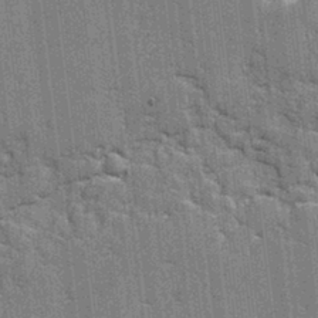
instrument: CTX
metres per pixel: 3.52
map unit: lAvf
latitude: -1.7289
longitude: -107.5560
